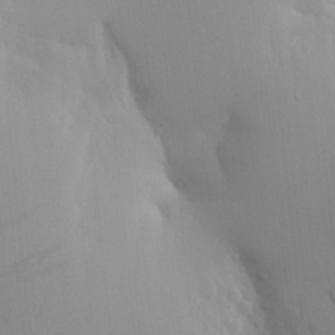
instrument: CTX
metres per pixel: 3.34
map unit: Aa
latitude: 17.9717
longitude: -142.1200
